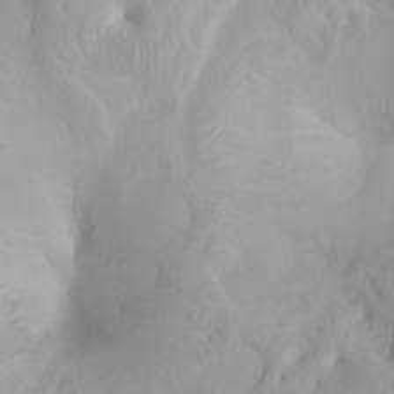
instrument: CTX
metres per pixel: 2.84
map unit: Ht
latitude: -0.9164
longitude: -61.4615
